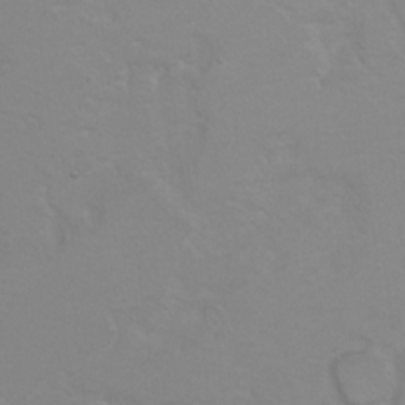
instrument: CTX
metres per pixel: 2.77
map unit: Hto
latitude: 6.9514
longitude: -30.9325
